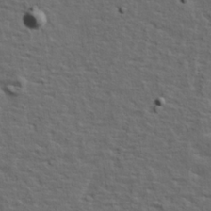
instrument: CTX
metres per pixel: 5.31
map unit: Hve
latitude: 23.9339
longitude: -97.1592
